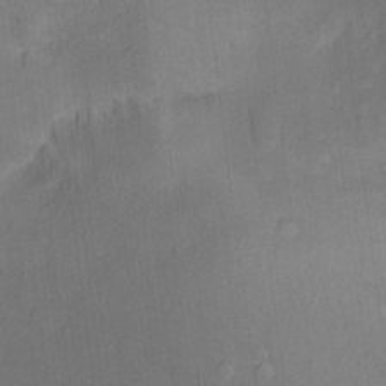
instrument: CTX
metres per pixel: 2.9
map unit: Ht
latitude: 13.3482
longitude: -41.1781
